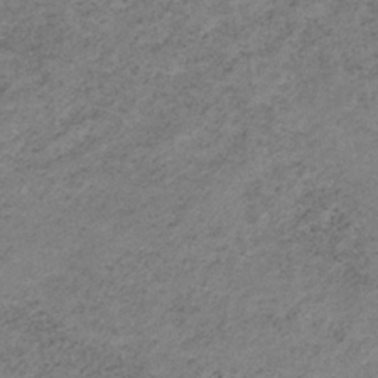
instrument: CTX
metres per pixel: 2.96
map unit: HNb
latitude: -32.9164
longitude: 59.9745
